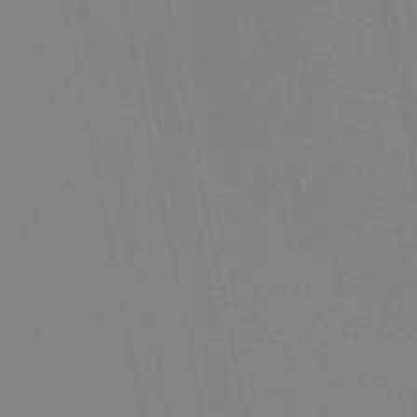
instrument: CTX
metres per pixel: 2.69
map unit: eHb
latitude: -50.6707
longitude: 76.1417
